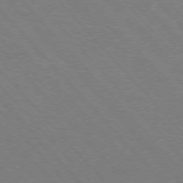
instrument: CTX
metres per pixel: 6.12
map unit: Hpe
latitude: -76.6518
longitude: -12.9325
